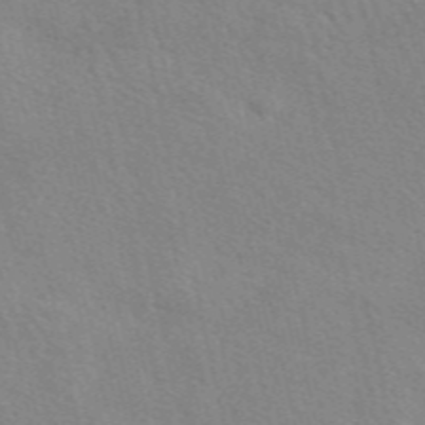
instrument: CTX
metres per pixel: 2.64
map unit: eAb
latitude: 49.8583
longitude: 120.3306
